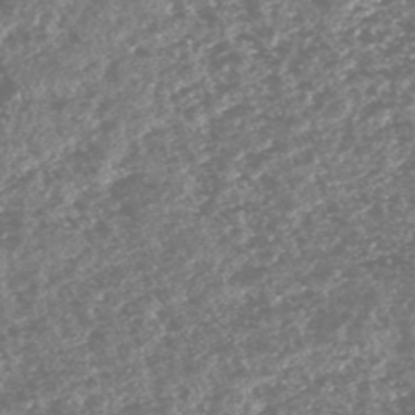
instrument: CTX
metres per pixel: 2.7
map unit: HNhu
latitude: -47.5210
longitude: 31.3320
